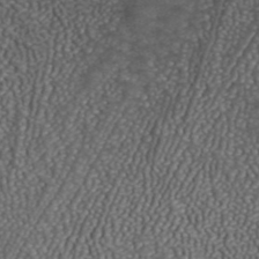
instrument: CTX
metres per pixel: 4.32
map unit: ANa
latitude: 42.0444
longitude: 34.6141
